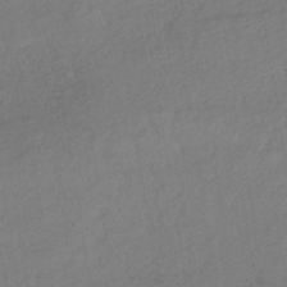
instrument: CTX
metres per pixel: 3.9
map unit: lHb
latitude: -37.8044
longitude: 69.1053
